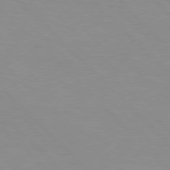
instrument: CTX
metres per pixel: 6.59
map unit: Hpe
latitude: 77.3670
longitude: -160.5357
